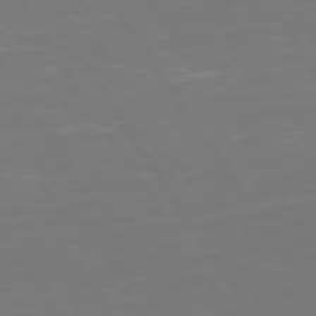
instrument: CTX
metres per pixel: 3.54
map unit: Hpe
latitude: 73.0270
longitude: -127.2915
